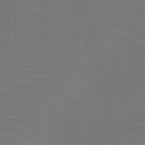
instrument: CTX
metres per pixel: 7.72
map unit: HNb
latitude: -49.0487
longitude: -46.3468
